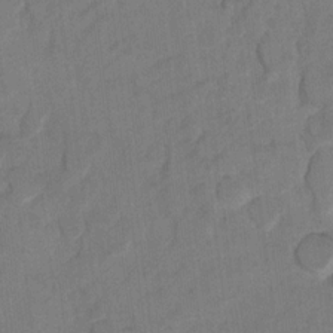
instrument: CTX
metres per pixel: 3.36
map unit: Ht
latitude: 8.7813
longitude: -35.8772
